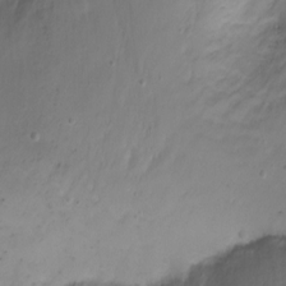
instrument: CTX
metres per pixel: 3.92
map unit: Ht
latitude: 2.6112
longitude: -34.1766
